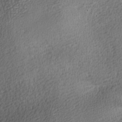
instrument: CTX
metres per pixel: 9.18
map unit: lAa
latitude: -8.5952
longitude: -125.3670
